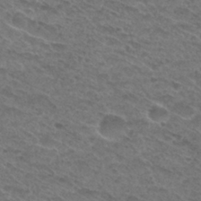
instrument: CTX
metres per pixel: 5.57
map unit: Hto
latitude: 29.9339
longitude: -48.2900
